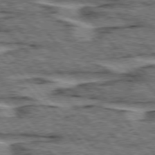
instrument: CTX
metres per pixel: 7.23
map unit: lApd
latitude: 75.6883
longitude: -76.8947
